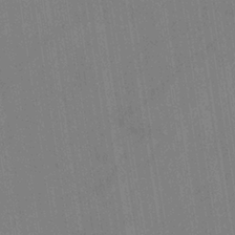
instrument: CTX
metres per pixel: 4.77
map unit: eHb
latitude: -35.1809
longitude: 73.9178
